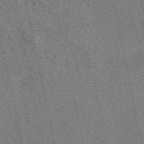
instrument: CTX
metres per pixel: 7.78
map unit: eAb
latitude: 50.5734
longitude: 107.6911
